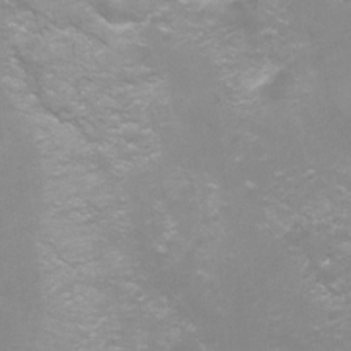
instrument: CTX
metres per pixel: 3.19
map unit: Hto
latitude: -7.1242
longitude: -38.5168
